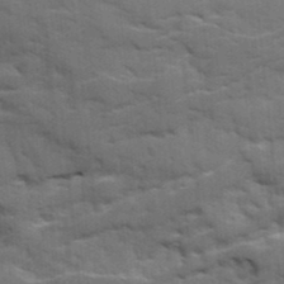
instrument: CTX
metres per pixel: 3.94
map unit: Ave
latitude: 19.1592
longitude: -130.0822
